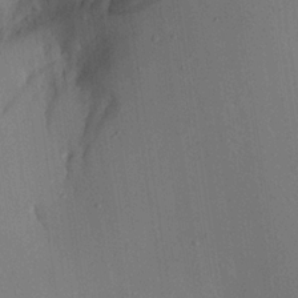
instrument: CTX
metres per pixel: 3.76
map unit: Aa
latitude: 22.1956
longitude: -141.7260
